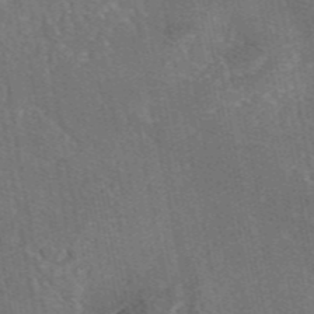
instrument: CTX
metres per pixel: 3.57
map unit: eAb
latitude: 46.4223
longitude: 107.0298
